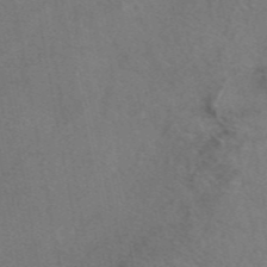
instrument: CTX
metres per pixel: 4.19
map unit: eAb
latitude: 47.9717
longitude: 110.1039
